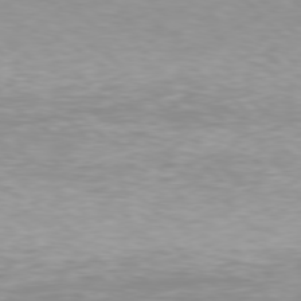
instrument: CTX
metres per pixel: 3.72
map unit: Hpe
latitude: 77.6127
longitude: -161.4804
